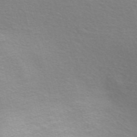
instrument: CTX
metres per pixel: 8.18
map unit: Nve
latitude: -56.6140
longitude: 60.0661
